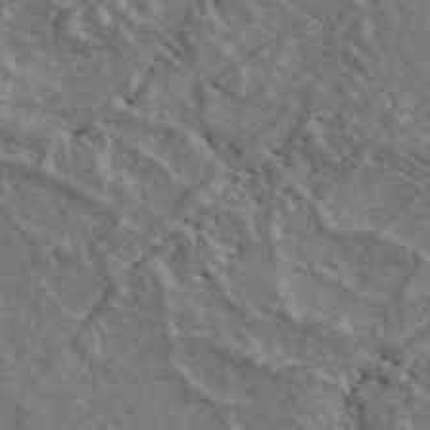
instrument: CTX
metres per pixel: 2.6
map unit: ANa
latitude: 46.3845
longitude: 27.3698
